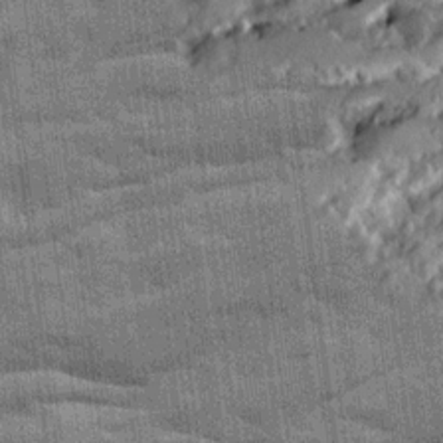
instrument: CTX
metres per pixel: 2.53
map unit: Ave
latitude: 20.0633
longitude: -129.8016
